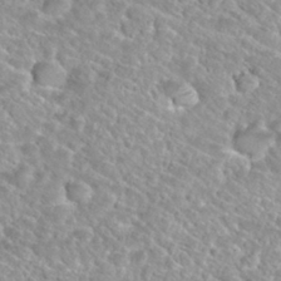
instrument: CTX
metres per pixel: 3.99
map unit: Nhu
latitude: 30.1956
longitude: -49.9717
